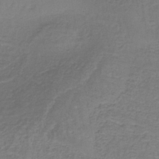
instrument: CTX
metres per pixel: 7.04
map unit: lHb
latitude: -38.6897
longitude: 60.7652
